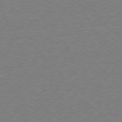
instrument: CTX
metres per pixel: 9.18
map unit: Ap
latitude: -78.3117
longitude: -82.7813
